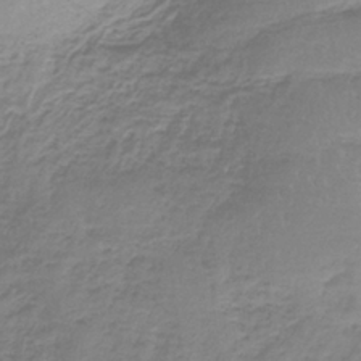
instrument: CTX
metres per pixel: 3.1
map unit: HNb
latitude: -36.0661
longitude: 56.4818
